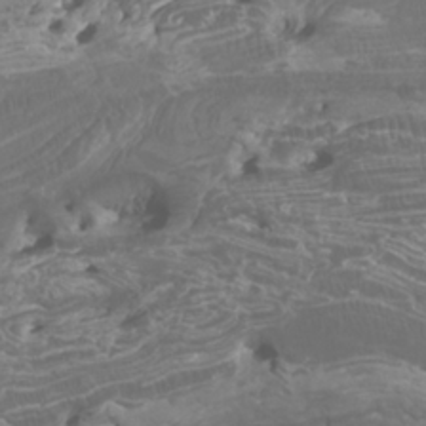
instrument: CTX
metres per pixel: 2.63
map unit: Nhu
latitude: -6.5762
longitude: -76.8191
